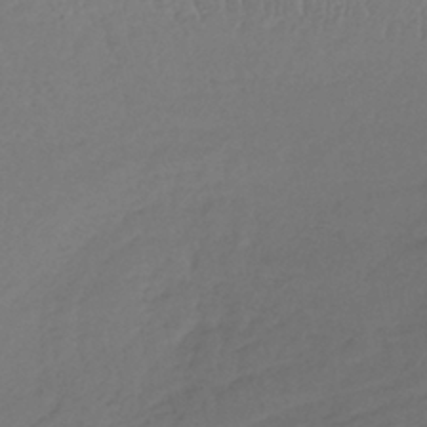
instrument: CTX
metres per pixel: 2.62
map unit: lHb
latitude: -39.6344
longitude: 70.3117
